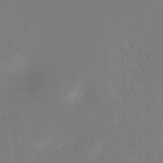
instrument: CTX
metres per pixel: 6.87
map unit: Ht
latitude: -10.2740
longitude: -37.6883
